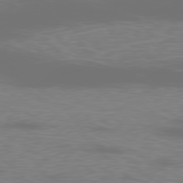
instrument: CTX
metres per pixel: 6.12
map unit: Ap
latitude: -78.7463
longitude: -68.7435
